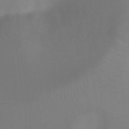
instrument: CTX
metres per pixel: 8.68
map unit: Ht
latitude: -0.3118
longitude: -35.9528
